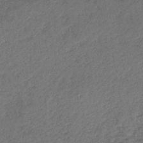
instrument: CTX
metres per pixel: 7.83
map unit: lHb
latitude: -38.8975
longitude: 68.7652
